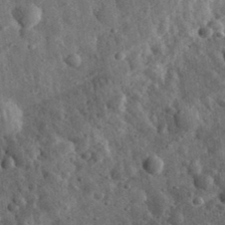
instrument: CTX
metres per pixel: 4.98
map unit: eHh
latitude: 33.4426
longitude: -79.8017
